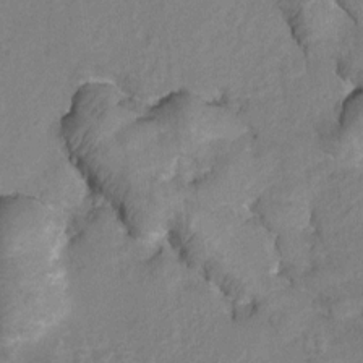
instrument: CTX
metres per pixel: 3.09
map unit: Hto
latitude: 6.2711
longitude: -31.6505
